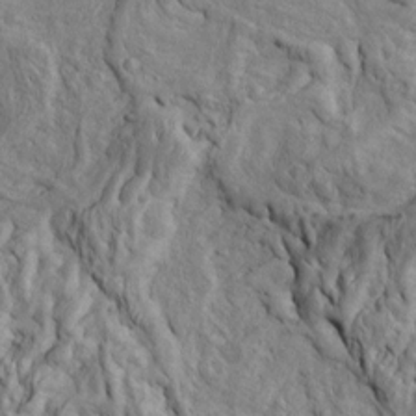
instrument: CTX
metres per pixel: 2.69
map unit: Htu
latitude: -5.9556
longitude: 153.4454
